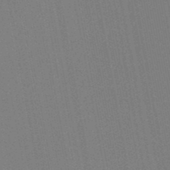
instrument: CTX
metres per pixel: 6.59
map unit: lHb
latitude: -48.7275
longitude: 73.6533
